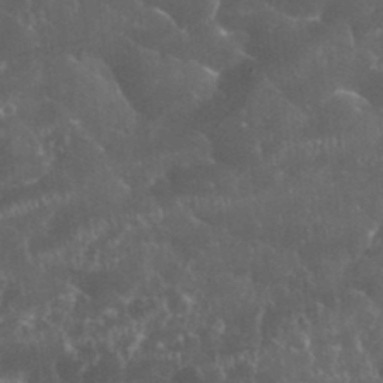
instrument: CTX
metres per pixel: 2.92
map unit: eHh
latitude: 34.4601
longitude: -62.2334
